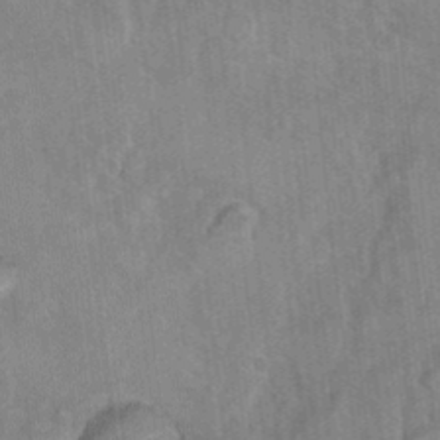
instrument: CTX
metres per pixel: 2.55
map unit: Hto
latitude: 9.3482
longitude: -35.8394
